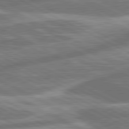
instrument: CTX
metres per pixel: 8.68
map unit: lApd
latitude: 80.8947
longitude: -167.2914
